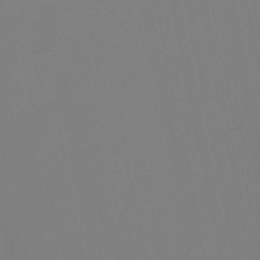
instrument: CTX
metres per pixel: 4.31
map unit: lHb
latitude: -49.4077
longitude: 69.8611
